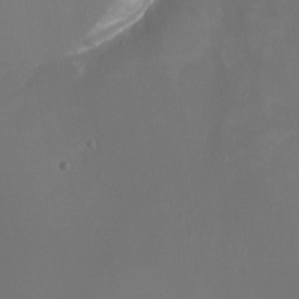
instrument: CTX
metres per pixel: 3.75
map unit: Nhu
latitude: -16.5385
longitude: -57.1214
